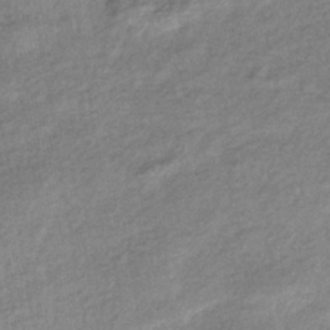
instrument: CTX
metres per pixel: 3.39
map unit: eHb
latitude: -39.4077
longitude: 80.7463
